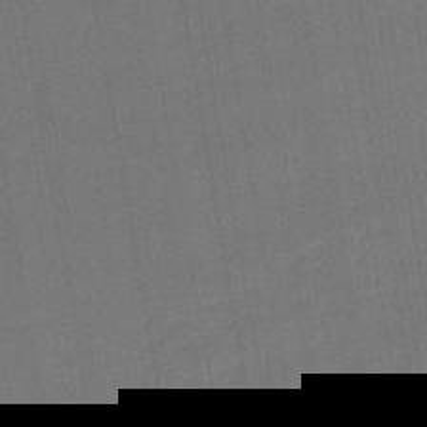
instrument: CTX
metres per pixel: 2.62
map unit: lHb
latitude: -45.4265
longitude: 67.7478
